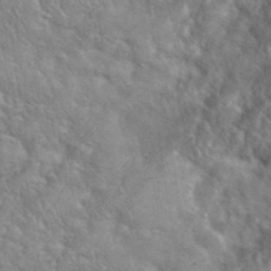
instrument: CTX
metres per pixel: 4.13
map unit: eHh
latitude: 39.3671
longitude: -57.6882
